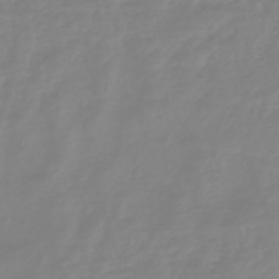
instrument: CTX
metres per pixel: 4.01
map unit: eHb
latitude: -45.7478
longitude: 82.3684
